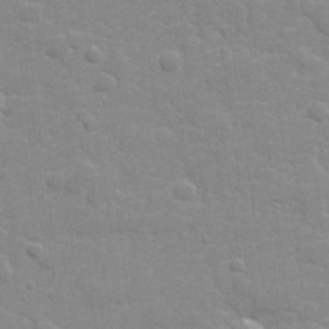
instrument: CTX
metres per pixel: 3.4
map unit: lHvf
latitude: 24.3278
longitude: 142.2739
